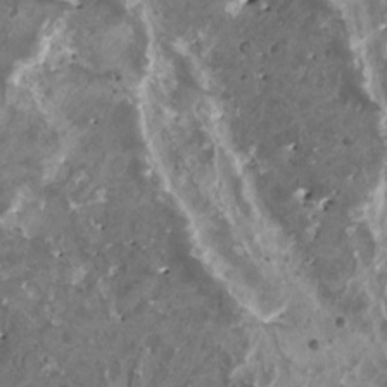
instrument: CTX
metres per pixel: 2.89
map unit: HNhu
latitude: 1.4237
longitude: 5.6722
